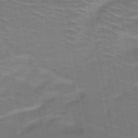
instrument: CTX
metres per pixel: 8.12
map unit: HNb
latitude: -48.7652
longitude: -48.1389
